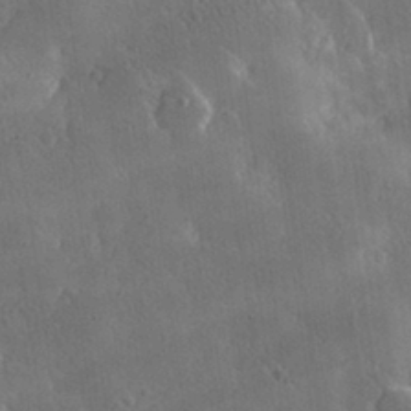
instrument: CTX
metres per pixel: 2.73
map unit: lHvf
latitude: 31.8395
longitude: -92.9324
